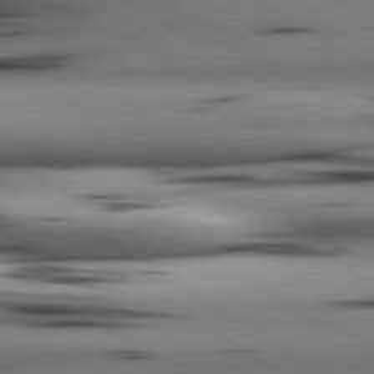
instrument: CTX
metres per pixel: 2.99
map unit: lApd
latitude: 80.3656
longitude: 161.4643
